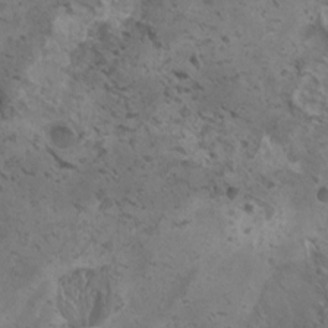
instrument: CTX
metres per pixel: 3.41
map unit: HNhu
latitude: 3.7638
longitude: 4.6329
